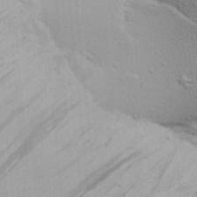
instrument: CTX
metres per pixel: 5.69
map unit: Aa
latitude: 27.2915
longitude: -136.7435
